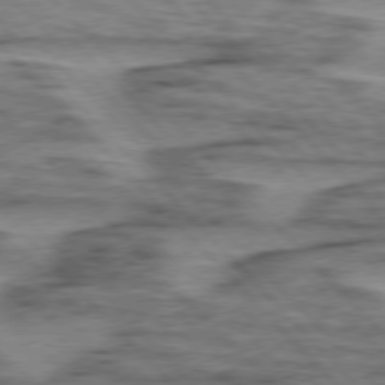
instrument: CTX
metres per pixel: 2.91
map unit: lApd
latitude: 76.5356
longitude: -77.5938
